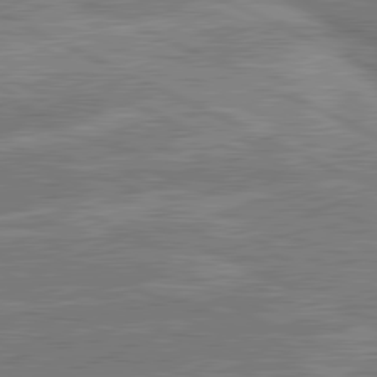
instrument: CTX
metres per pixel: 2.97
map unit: lApd
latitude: 80.9136
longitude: 140.4062
